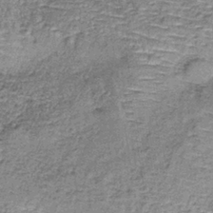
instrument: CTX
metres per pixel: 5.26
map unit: lHb
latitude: -37.2942
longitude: 65.9367
